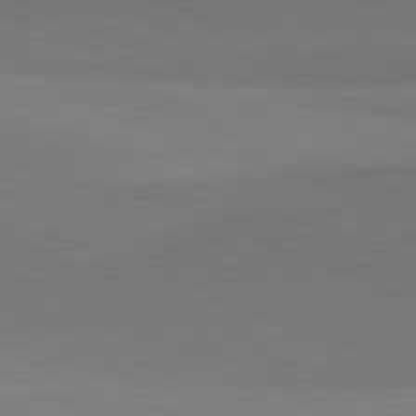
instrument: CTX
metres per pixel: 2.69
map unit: lApd
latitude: 81.8961
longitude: 149.4644
